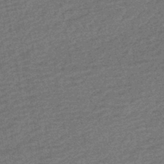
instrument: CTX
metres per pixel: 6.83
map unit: HNhu
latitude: -43.7288
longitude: 99.3132
